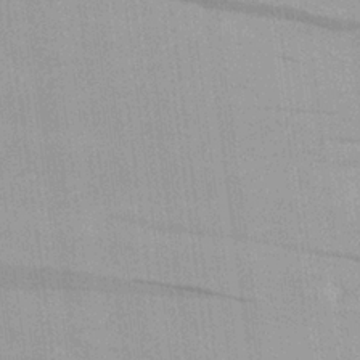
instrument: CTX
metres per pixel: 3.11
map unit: Aa
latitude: 26.5168
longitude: -145.1403
